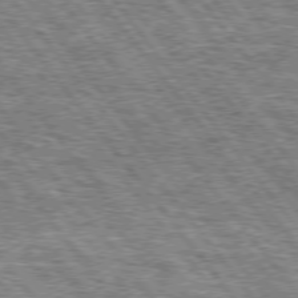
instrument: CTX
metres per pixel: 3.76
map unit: Hpe
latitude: 75.0081
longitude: -156.6679
